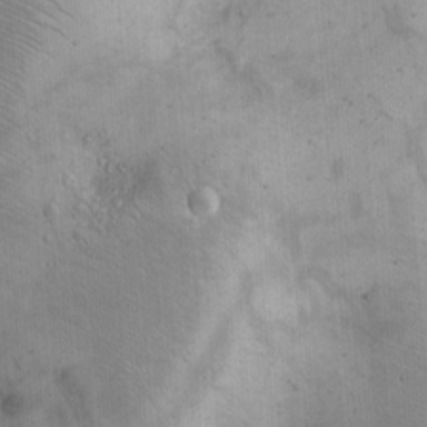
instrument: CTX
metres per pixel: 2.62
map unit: Hto
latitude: 11.9150
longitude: -59.2537
